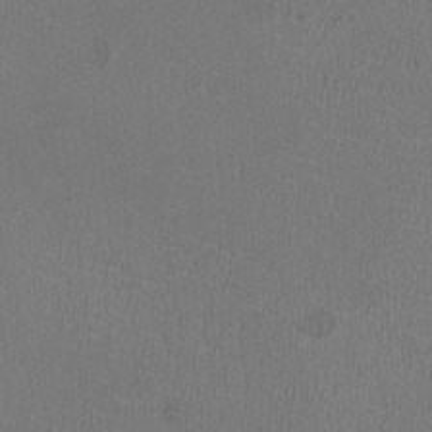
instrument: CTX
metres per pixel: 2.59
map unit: HNhu
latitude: -2.8974
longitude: -1.9150
